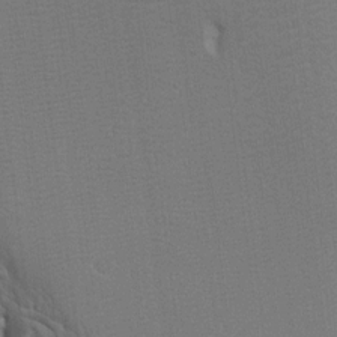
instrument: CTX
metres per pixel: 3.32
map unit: Htu
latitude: -5.2565
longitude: 151.3509
